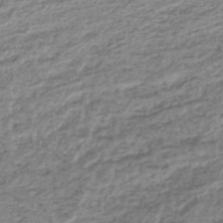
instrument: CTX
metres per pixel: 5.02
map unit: lHb
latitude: -42.9730
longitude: 72.3306
